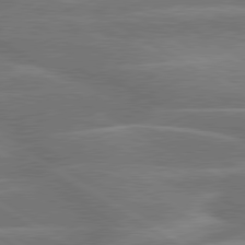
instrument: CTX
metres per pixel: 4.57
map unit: lApd
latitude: 79.8395
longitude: -123.4993
